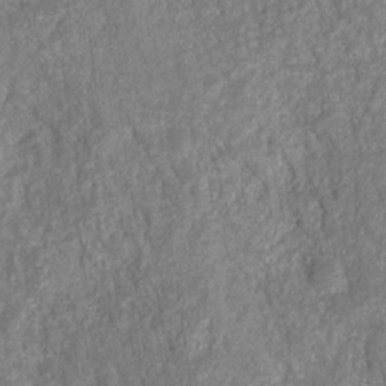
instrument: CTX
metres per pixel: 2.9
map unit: HNhu
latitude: -28.4062
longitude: 74.3873
